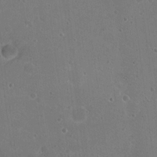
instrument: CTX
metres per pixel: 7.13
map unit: Nhu
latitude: 18.0255
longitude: -33.8772
